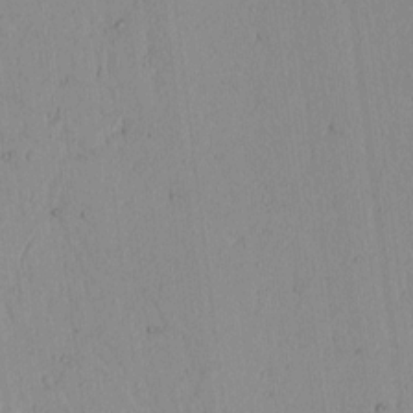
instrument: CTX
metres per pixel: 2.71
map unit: lAvf
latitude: 7.2915
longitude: 168.6329
